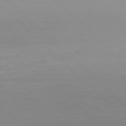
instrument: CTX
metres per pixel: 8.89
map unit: Hpe
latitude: 77.6316
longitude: -164.8002
